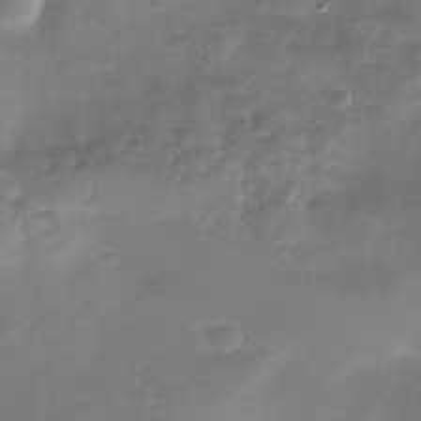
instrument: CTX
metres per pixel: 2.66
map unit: Nhe
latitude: -32.8408
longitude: -92.2711
